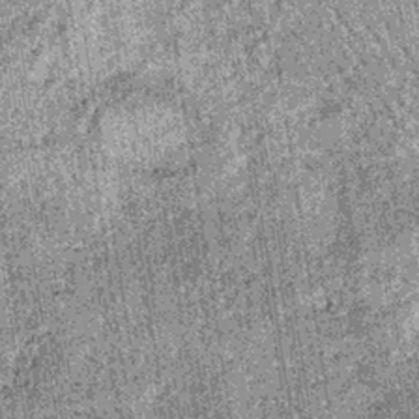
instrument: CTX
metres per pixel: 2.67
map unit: lHb
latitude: -37.2942
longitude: 67.1054
